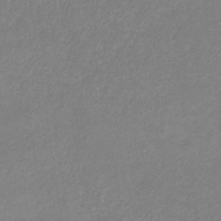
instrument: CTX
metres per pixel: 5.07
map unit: eHb
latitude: -31.5210
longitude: 68.1416
